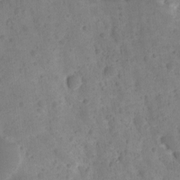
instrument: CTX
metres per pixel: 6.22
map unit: Ave
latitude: 11.8772
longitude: -105.6316
